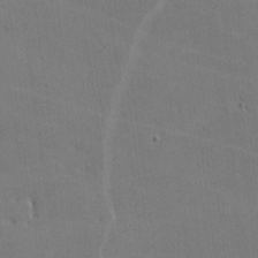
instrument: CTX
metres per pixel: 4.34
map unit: lHvf
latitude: -9.8989
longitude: -102.4979
